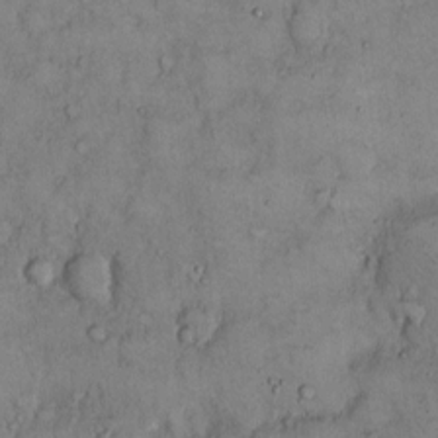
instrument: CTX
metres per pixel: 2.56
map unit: Hto
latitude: 10.0633
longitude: -60.0444
